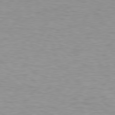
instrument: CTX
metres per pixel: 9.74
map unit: Hpe
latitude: 78.7247
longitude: -167.7449
